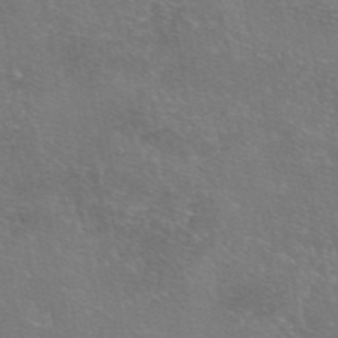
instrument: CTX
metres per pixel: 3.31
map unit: eAb
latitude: 46.3090
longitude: 106.1606
